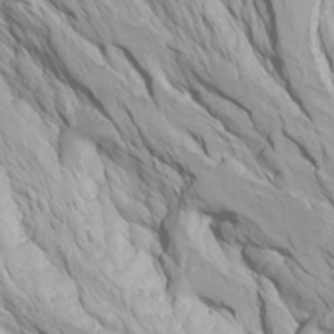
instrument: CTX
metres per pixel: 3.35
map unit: Htu
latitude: -4.1228
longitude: -73.2537
